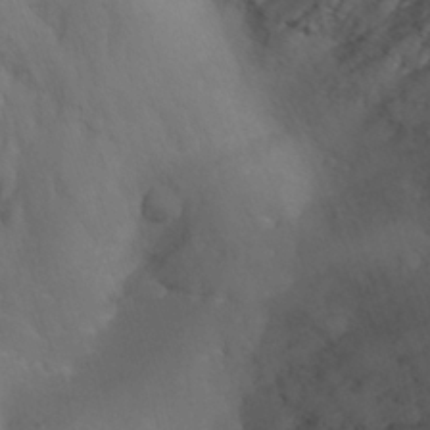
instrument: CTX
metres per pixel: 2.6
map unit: Nhu
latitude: -13.5588
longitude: -71.6694
